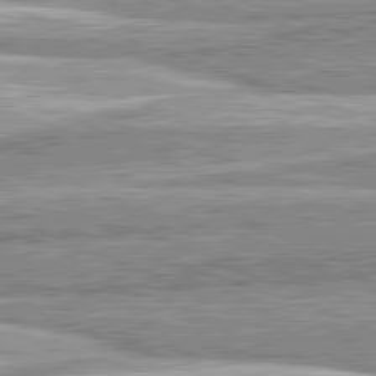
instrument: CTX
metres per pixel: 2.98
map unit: lApd
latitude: 82.3656
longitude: 167.5966
